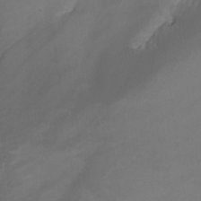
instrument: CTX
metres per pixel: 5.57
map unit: Nhu
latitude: -14.8030
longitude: -54.9325
